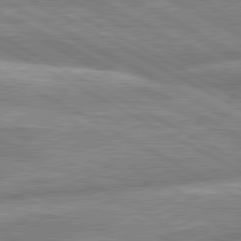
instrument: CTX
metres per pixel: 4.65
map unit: lApd
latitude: 80.4223
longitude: -166.8947
